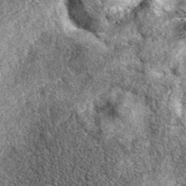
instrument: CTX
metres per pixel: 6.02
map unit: eAb
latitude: 37.5560
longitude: 108.6329
